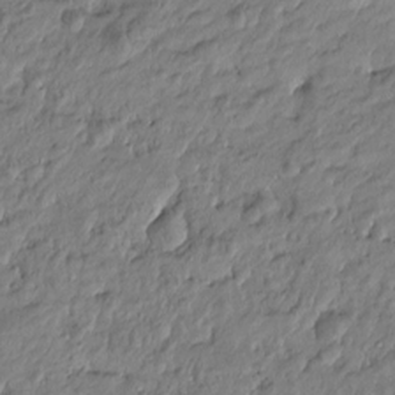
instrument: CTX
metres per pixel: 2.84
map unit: Htu
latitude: -5.7477
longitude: 177.4077
